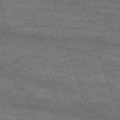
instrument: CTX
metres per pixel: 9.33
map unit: eHh
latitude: -62.9352
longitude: 53.9367
